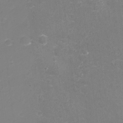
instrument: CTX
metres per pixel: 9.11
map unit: eHh
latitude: -3.0675
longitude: -75.8017
